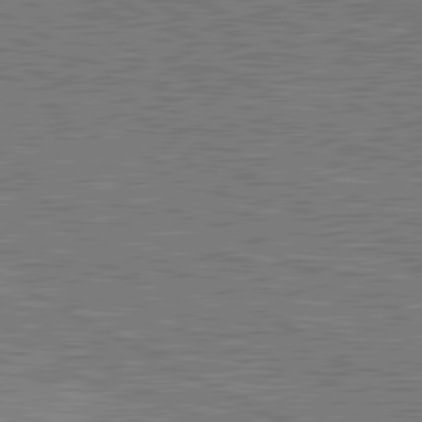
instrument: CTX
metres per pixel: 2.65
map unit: lApd
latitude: 81.0458
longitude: -171.1214
